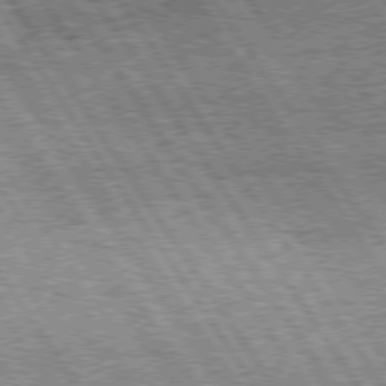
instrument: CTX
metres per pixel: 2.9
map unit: Hpe
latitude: 74.9703
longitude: -155.4804
